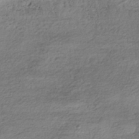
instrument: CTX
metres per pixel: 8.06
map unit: HNhu
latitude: -42.3873
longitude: 104.3495
